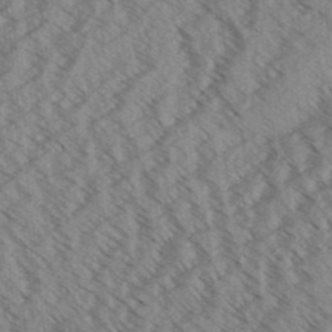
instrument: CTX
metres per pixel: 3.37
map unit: Aa
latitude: 32.1956
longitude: -139.1592
